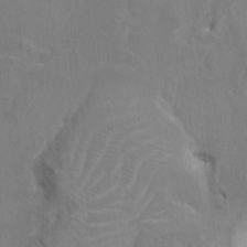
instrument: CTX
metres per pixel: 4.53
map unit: HNhu
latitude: 7.8205
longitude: -4.1200
